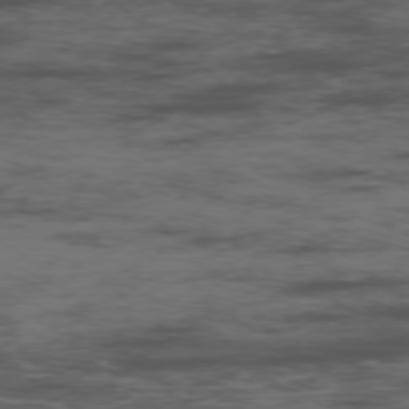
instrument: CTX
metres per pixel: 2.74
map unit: Ap
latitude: -76.5574
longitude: -82.8002
